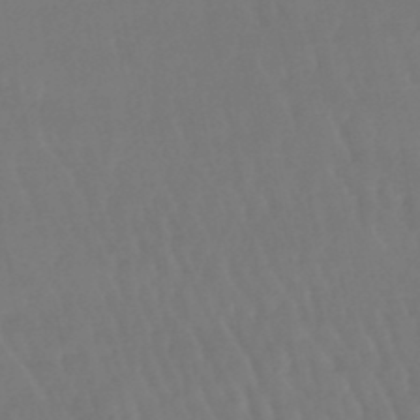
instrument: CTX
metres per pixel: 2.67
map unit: eHb
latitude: -46.9352
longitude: 79.1620
